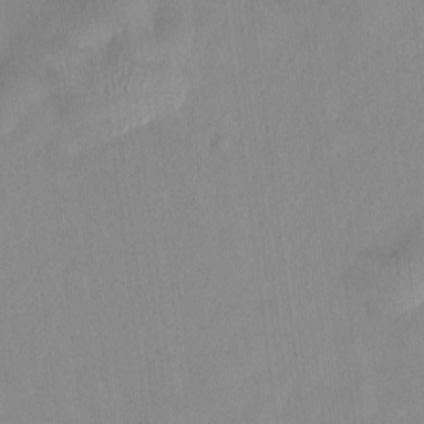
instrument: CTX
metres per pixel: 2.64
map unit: HNhu
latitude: 0.5734
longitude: -5.0647
